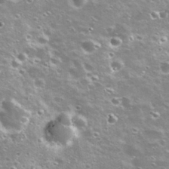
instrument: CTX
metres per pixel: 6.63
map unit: Nhu
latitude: 30.9136
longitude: -55.9906
